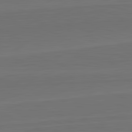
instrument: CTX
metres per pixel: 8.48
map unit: lApd
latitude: 82.7624
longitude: 164.0094
